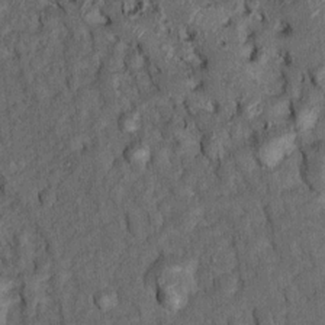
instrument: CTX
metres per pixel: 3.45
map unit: Ht
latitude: 11.3860
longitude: -33.9339
